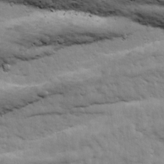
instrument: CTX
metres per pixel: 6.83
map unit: Ave
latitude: 18.6679
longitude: -133.2537
